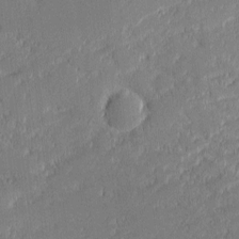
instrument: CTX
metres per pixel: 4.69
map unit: eHh
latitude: -2.0661
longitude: -82.8380
